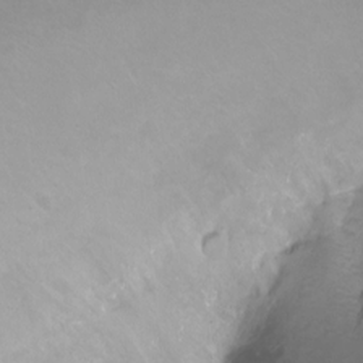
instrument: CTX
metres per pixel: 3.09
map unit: Hto
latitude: -10.9542
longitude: -39.9528
